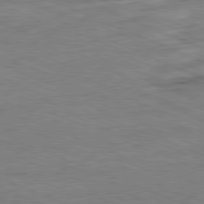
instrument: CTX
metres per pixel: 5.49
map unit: Ap
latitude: -81.8423
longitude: -83.2159
